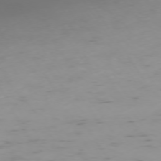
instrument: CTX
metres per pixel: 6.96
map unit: Ap
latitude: -74.1417
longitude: -80.3656
